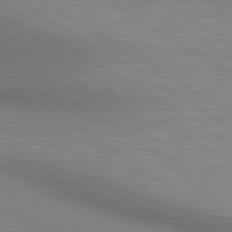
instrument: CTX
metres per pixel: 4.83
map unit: lApd
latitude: 80.5357
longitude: 131.5399
